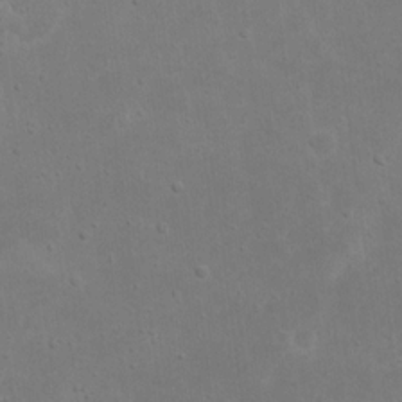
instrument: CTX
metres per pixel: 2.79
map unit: eHh
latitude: 17.6127
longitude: -72.4979
